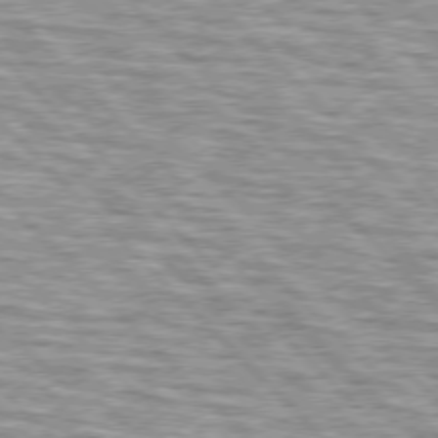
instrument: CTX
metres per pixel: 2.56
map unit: lApd
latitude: 76.4223
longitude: -83.6693
